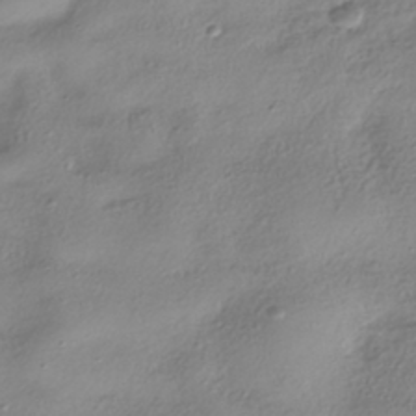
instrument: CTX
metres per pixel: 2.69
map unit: HNhu
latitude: -40.6140
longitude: 102.0850
